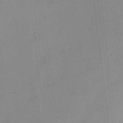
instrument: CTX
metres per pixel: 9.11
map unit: HNhu
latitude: 3.5182
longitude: 8.8786
